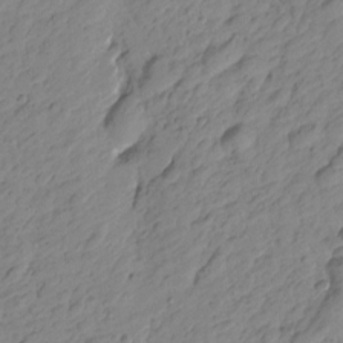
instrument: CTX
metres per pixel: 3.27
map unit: Htu
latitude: -1.5966
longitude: -175.3860
